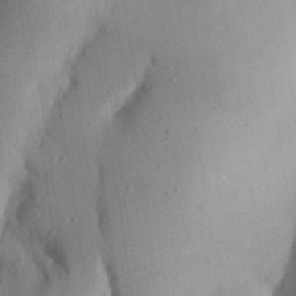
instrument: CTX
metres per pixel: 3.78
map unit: Aa
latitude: 26.9514
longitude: -148.1200
